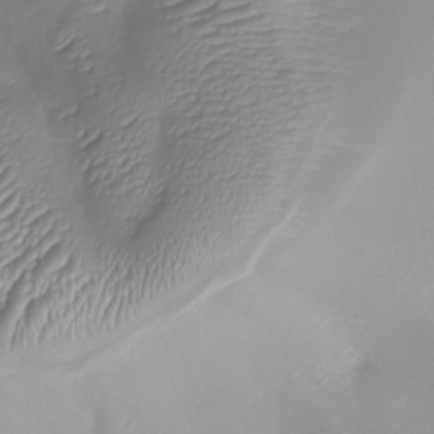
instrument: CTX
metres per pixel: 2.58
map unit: Nhu
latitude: -27.2187
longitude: -58.6302
